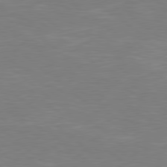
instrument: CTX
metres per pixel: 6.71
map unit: Hpe
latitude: 78.6113
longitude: -125.7827
